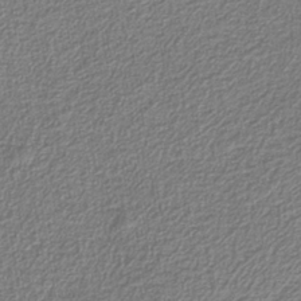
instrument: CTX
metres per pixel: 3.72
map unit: eAb
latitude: -38.6708
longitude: 52.3873
